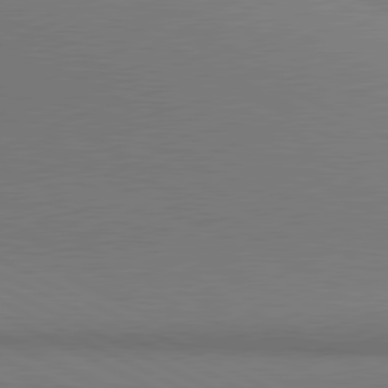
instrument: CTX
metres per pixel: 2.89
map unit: lApd
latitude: 80.7624
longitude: 144.9164
